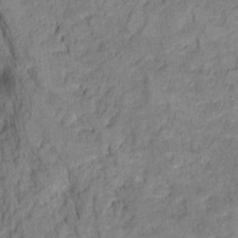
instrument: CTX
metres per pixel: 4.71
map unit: Hto
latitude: 7.3104
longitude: -37.2537
